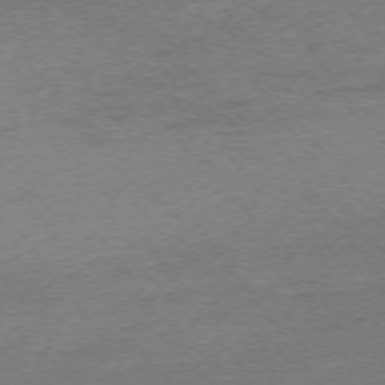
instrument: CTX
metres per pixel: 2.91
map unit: Ap
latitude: -75.4077
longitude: -73.5372
